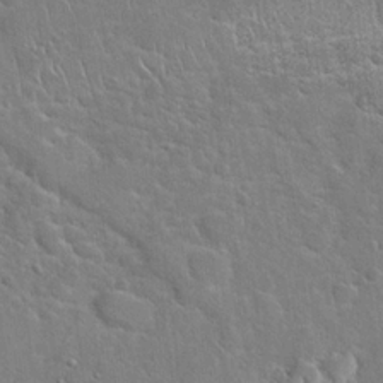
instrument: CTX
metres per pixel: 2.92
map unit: Hto
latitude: 20.1767
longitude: -49.4048
